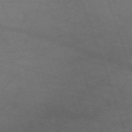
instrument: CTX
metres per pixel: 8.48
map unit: Nhu
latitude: -68.0094
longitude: 39.9178
